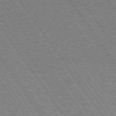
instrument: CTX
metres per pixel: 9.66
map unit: Hpe
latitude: 73.4427
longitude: -142.0444
